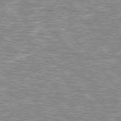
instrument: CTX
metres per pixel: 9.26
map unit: lApd
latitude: 76.2144
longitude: -80.4790
